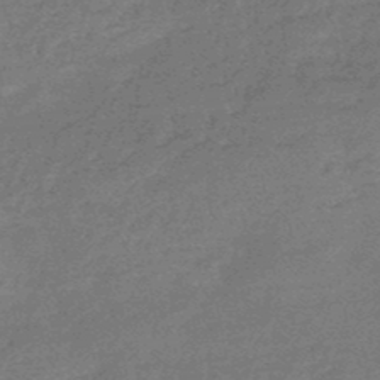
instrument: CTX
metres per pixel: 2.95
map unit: HNb
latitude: -48.7086
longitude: -39.1214
